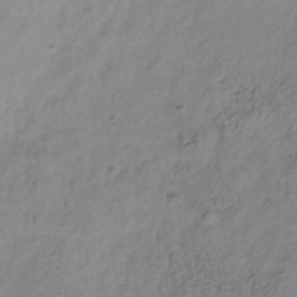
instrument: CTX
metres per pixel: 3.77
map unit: Hve
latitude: -34.0094
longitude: 89.1431
